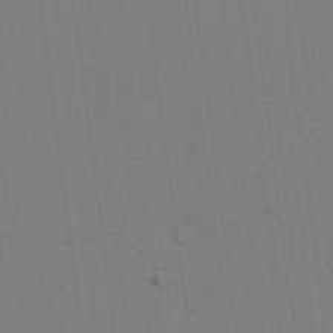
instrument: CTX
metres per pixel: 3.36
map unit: lAvf
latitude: 25.6127
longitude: -111.7450
